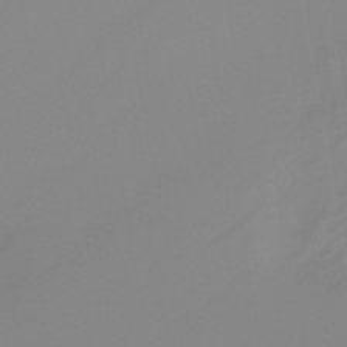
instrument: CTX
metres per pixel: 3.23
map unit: lHb
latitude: -48.6330
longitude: 74.4629
